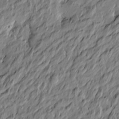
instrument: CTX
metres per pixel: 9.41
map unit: Htu
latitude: -6.8786
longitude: 178.0283
